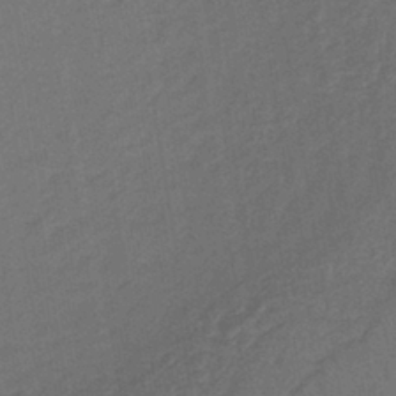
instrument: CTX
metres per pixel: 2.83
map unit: lHb
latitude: -39.0864
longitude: 63.5021
